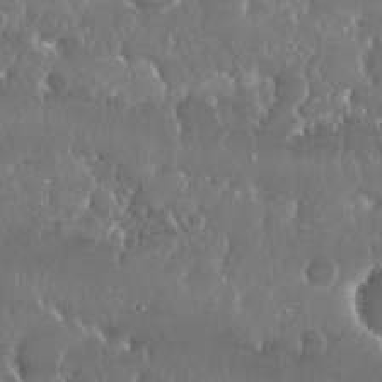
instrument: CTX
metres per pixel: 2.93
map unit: Nhu
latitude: 25.6504
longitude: -60.2900
